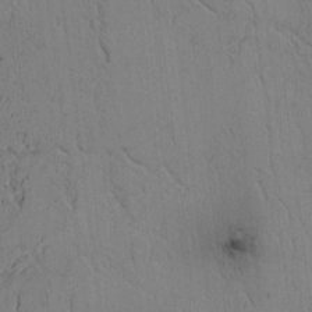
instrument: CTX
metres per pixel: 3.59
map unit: Htu
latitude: -3.5777
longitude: 170.2362
